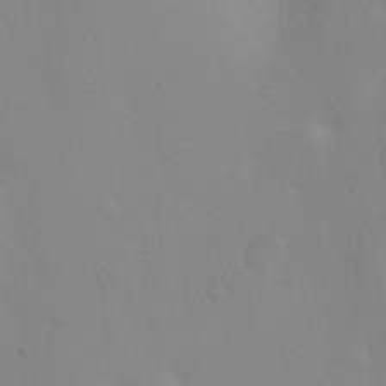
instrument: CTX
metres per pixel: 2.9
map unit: Ht
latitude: 3.0836
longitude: -25.1592
